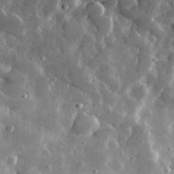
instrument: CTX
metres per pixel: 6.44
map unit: lHvf
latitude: 32.2900
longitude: -91.0836
